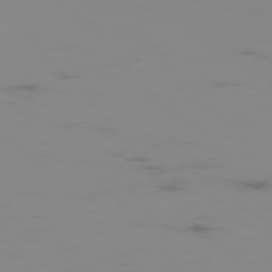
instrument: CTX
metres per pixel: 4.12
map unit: Hpe
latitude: -76.3306
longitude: -10.4412
